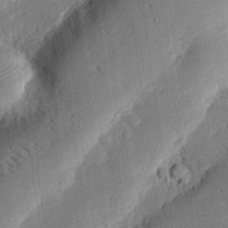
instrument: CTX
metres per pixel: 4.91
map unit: eHh
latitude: 27.9339
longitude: -81.9150
